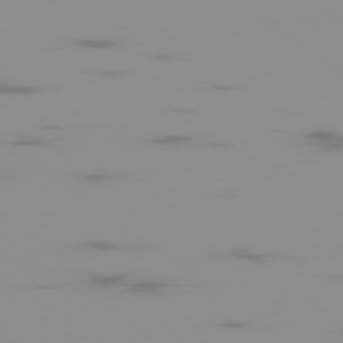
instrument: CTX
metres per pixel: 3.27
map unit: Ap
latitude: -79.5588
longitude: -70.2711
